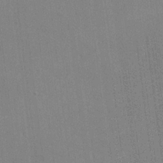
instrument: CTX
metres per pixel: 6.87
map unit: lHvf
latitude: -11.4266
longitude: -101.8961
